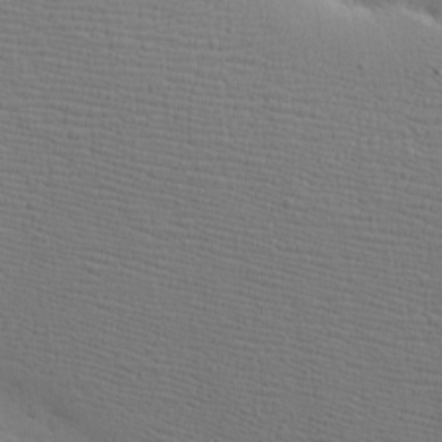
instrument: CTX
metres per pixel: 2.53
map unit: eHh
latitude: -7.8800
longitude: -70.6868
